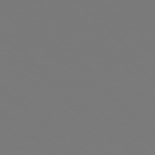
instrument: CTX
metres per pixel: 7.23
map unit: Hpe
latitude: 77.8772
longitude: -162.6302
